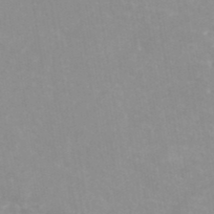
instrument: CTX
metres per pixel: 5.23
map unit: ANa
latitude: 40.2144
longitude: 21.7099
